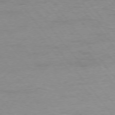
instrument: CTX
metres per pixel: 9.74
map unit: Ap
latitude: -75.8234
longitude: -89.3293
